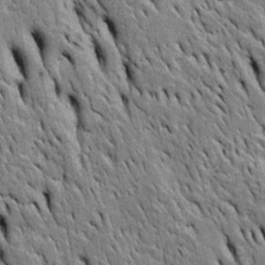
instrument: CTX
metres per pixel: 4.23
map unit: Htu
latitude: -3.7477
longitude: 151.1053
